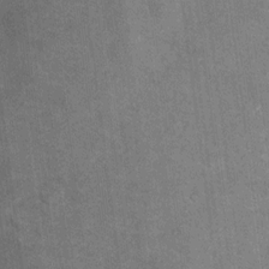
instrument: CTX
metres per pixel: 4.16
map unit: Ht
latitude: 9.1592
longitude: -37.1025
